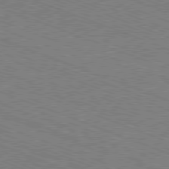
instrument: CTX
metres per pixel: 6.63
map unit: Ap
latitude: -81.3510
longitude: -74.7813
